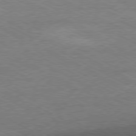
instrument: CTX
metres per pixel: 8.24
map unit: Ap
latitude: -80.5952
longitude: -85.7639
